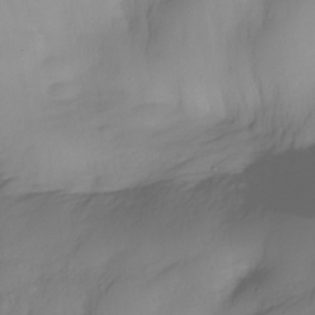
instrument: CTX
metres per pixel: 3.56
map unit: Nhe
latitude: -34.3684
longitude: -143.1592
